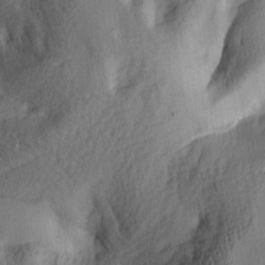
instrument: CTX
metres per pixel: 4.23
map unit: lAa
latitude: 5.0647
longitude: -113.1970
